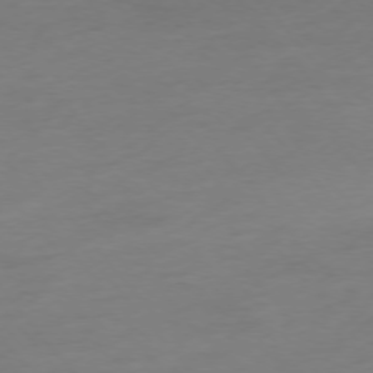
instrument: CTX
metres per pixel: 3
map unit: Hpe
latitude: -75.7289
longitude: -15.0270
